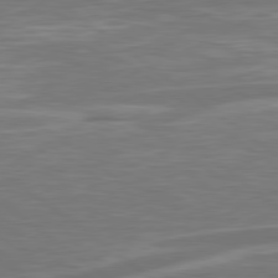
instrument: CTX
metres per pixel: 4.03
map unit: Hpe
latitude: 79.2915
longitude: -126.2145
